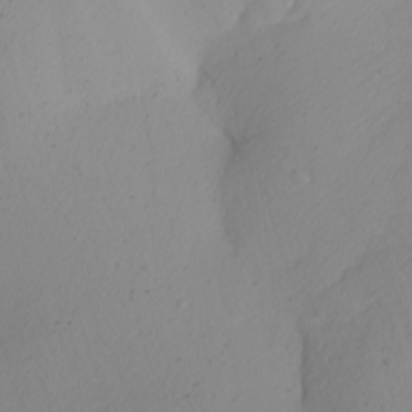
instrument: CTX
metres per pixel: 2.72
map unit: Nhu
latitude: -5.1242
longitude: -94.9892
